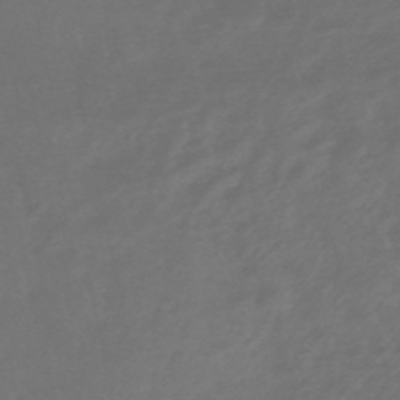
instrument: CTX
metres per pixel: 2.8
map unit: lHb
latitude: -47.7099
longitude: 65.3132
